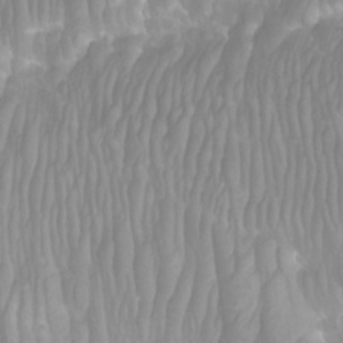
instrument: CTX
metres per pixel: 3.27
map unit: Htu
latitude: -9.6911
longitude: -75.1214
